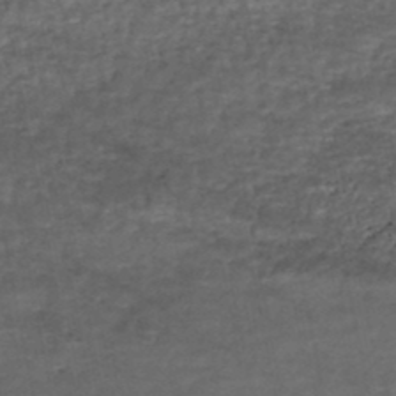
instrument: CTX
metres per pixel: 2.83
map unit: HNhu
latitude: -48.5763
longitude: 102.8408
